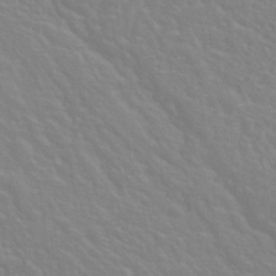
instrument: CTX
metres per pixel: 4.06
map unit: Nhu
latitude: 28.7624
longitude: -52.0633
